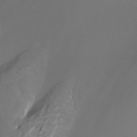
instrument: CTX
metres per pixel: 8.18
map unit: Htu
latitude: -6.0850
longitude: -71.2537
